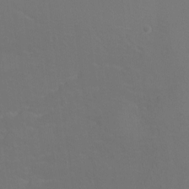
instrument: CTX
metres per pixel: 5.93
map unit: Ht
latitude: -12.9731
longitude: -44.5168
